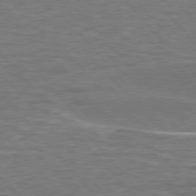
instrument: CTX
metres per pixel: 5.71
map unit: lApd
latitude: 76.3467
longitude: -63.8206
